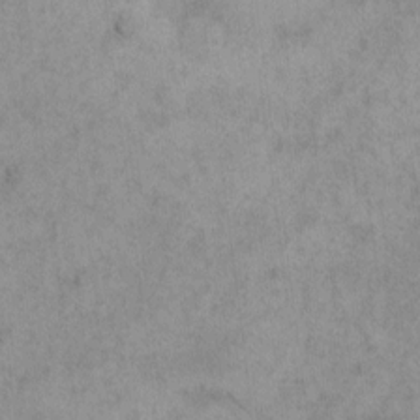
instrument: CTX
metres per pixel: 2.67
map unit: eHh
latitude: -0.0661
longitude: 18.2362
